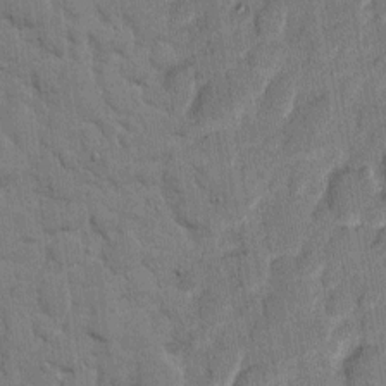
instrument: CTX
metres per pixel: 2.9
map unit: eHh
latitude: 8.7813
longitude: -66.6868
